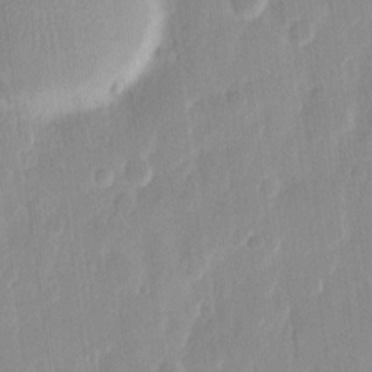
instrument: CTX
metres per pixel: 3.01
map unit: eHh
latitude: 12.1200
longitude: -70.8380
